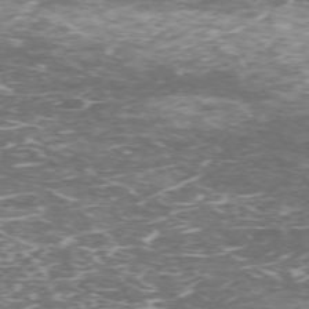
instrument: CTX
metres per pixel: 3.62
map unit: Hpe
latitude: -72.0850
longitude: 7.7099
